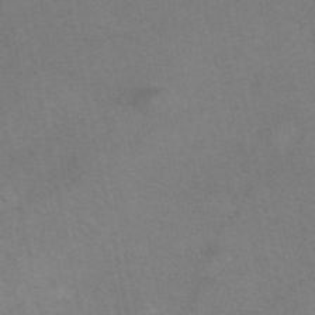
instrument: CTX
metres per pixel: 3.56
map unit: eAb
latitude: 46.6869
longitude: 115.8044
